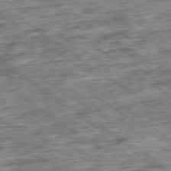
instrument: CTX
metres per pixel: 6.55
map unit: Ap
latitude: -79.5399
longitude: -75.6694
